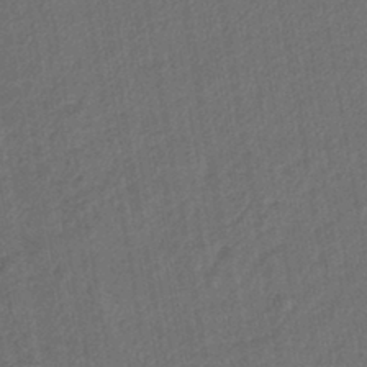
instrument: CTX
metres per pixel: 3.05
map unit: lHb
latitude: -42.8785
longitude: 61.1053
